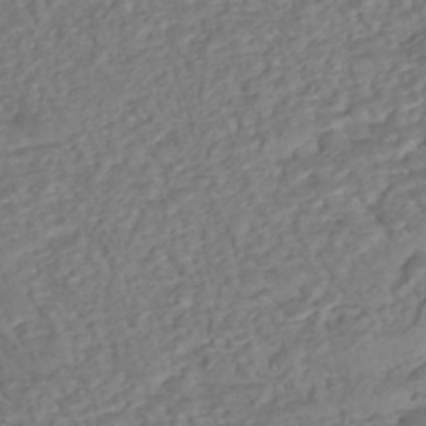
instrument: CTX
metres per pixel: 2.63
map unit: eHh
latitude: -43.5210
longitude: 120.6518
